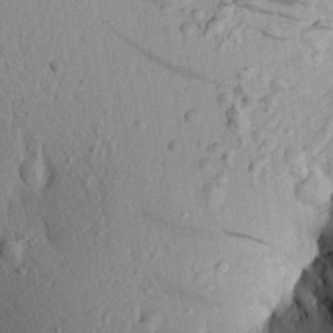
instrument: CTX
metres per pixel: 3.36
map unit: Aa
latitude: 22.4601
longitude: -148.1389
